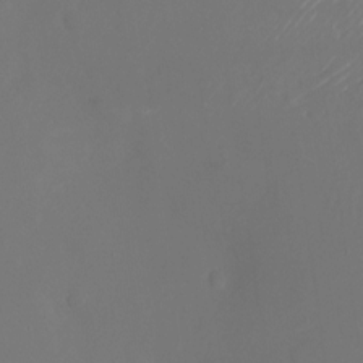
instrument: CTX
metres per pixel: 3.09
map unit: Nhu
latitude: -24.8597
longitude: -72.3090
